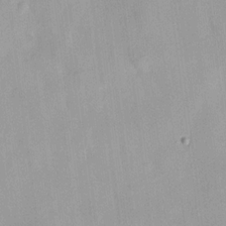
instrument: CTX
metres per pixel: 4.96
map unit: HNhu
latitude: 14.2712
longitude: 12.5952
